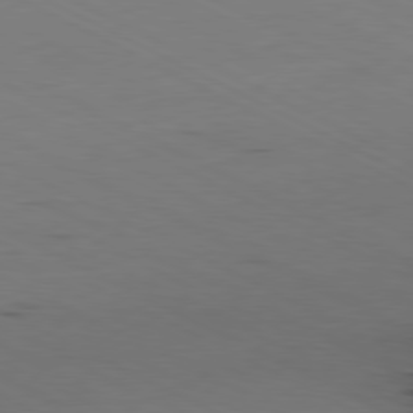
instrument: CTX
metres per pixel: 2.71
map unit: Ap
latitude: -80.6519
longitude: -94.3090
